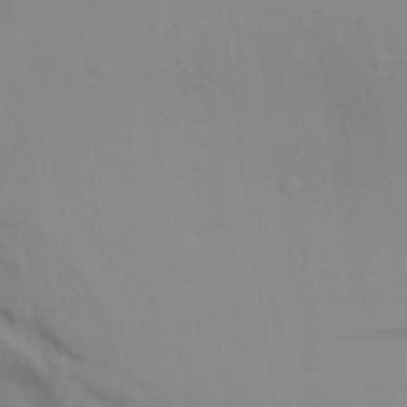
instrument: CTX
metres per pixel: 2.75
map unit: Aa
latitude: 29.7638
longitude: -136.7247
